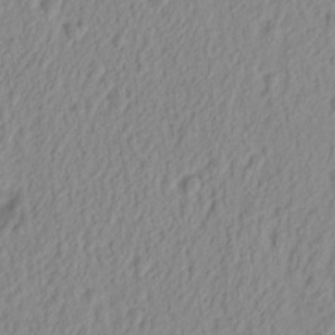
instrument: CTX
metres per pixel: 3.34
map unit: eHh
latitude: 13.9150
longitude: -72.6869
